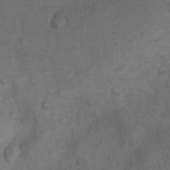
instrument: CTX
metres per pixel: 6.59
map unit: Nhu
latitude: 9.4615
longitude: -25.6504
